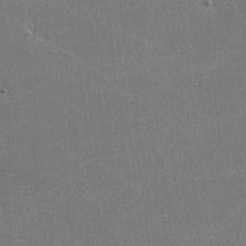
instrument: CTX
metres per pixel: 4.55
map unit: lHvf
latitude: -11.7100
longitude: -101.1592
